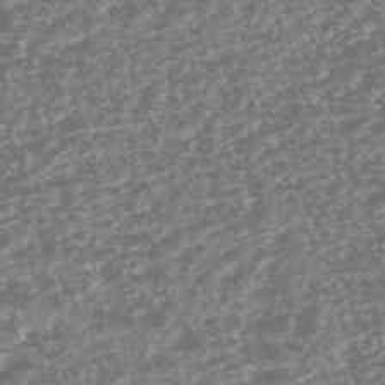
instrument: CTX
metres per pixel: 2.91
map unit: HNhu
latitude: -48.0661
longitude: 31.3509
